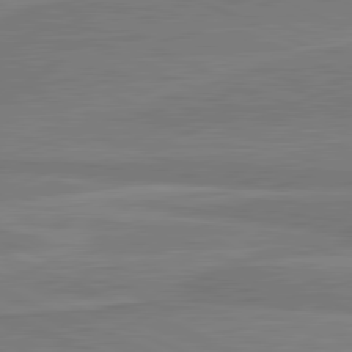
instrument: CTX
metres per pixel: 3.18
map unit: lApd
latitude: 81.4237
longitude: 168.8408
